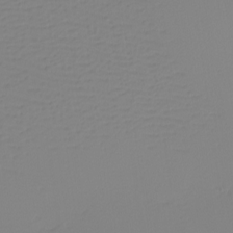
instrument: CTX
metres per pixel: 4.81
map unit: eHh
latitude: -4.0661
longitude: -86.1389
